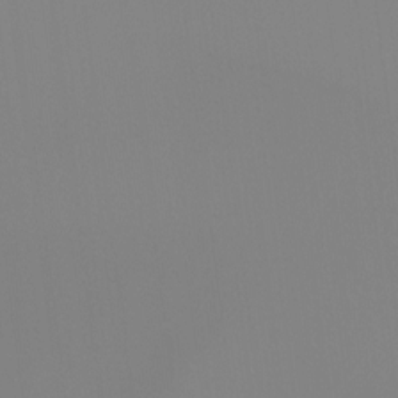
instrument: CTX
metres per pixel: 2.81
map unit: Ht
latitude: -13.7289
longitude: -50.4223
